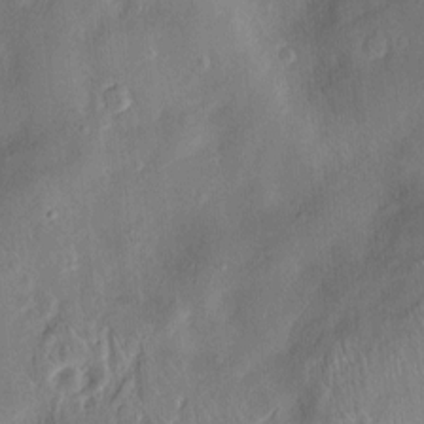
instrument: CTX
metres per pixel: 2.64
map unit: Hve
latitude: -11.4643
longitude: 175.5021
